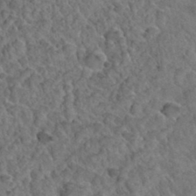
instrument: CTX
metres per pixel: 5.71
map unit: Hto
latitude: 35.1592
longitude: -49.2726
